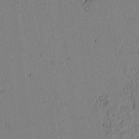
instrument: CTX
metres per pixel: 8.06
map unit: lAvf
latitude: 5.8961
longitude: 169.0486
